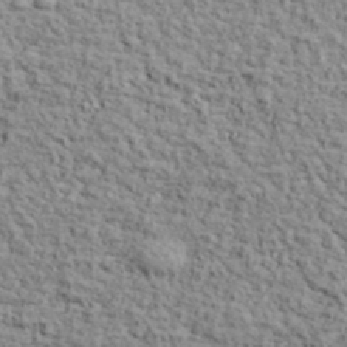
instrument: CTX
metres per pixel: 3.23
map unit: lHvf
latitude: 38.4601
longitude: -90.5924
